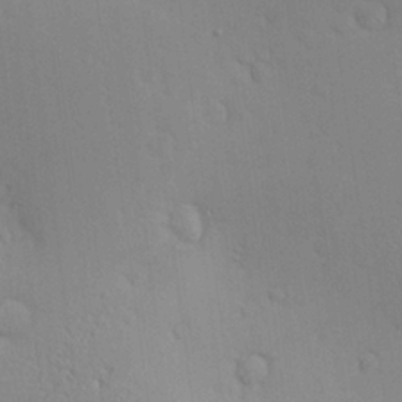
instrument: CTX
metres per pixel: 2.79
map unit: Nve
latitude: -9.0486
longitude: 174.1227
